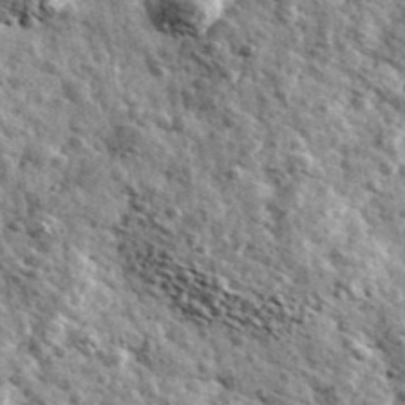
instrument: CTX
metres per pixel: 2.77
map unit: Ave
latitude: 41.0081
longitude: -107.7639
